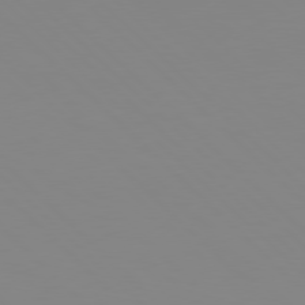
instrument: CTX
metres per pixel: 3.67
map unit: Hpe
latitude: 77.1970
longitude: -132.4412
